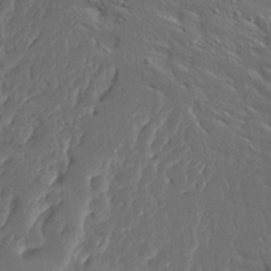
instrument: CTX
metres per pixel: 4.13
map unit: Ave
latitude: 14.2523
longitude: -137.7450
